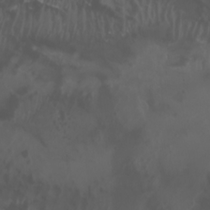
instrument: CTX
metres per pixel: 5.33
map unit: Htu
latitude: -5.4265
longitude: -88.7625
